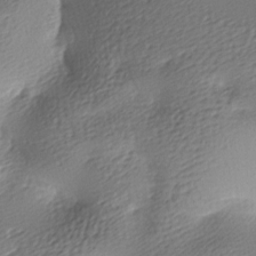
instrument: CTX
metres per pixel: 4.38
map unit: lAa
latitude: -9.0297
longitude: -127.0837
